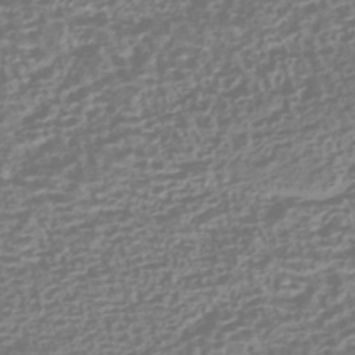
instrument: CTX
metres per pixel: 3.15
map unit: HNhu
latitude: -42.8030
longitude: 106.8975
